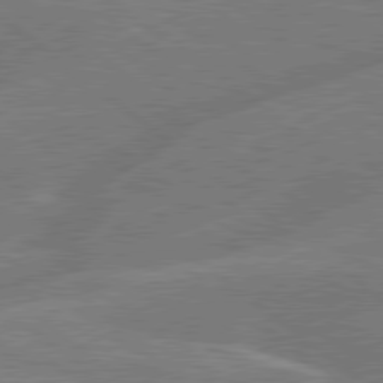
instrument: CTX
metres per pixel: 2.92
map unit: Hpe
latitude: 79.1403
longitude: -152.9892
